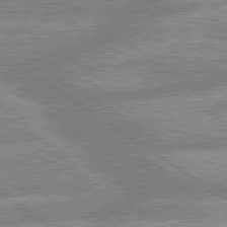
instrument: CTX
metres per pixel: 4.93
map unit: lApd
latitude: 80.0633
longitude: -164.1011
